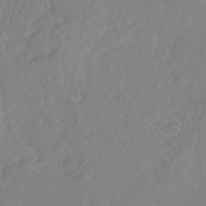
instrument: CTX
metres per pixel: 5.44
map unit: Nhe
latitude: -41.7477
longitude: -111.8395
